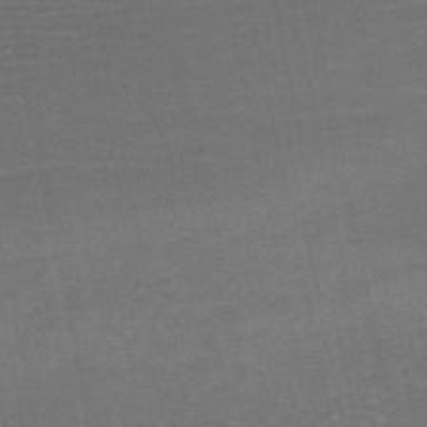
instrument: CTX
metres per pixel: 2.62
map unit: HNb
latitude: -51.3132
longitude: -48.2334
